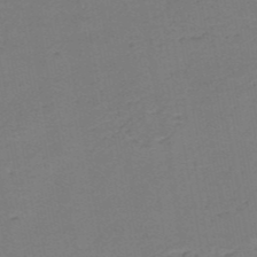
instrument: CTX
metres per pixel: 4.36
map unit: HNb
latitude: -51.8233
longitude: -52.9703
